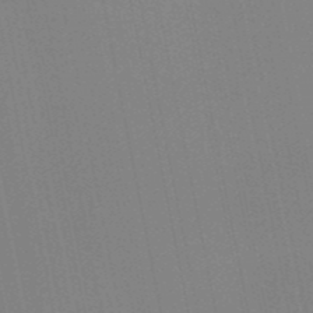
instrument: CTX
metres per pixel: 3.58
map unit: HNb
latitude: -51.2943
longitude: -47.2537
